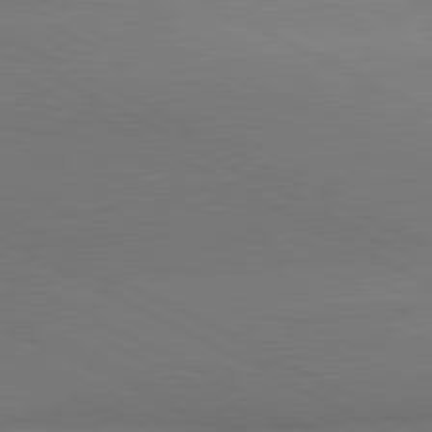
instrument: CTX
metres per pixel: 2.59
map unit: lApd
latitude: 81.3293
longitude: 146.5573
